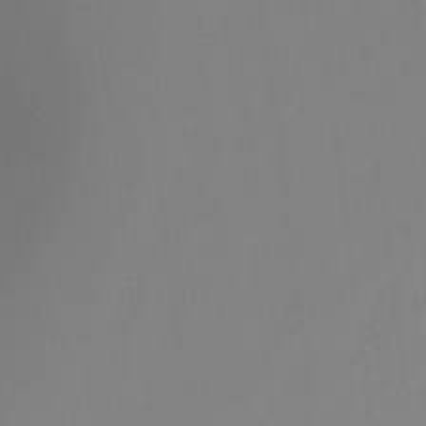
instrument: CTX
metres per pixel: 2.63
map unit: Ht
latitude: -16.1606
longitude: -43.2159
